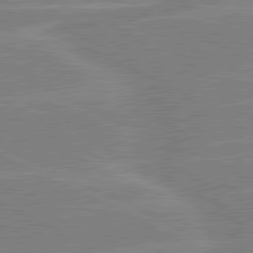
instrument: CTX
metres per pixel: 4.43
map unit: lApd
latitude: 80.7435
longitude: -125.8583
